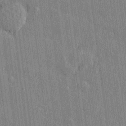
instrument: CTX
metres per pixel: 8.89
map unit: Htu
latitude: -7.9745
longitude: 176.5196
